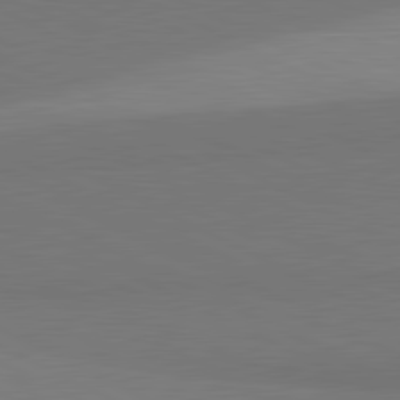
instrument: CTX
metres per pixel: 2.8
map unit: lApd
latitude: 81.7072
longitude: 158.2928
